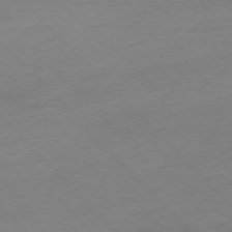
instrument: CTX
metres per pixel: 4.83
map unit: Ap
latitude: -77.1998
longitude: -63.7072
